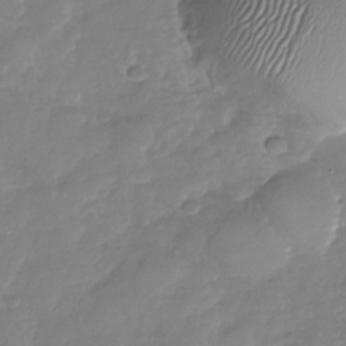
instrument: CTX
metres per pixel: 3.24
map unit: Nhu
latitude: -28.3873
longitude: -62.1389
